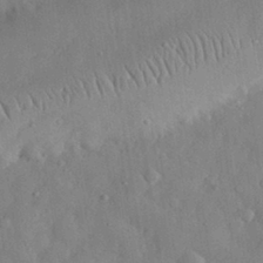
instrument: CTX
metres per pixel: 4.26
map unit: eHh
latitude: 29.8961
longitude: -76.3656
